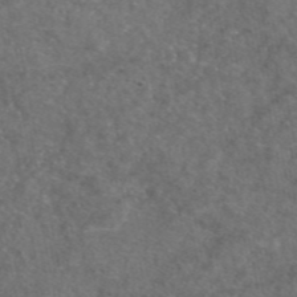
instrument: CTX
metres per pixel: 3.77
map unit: eAb
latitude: 47.7072
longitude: 110.5951
